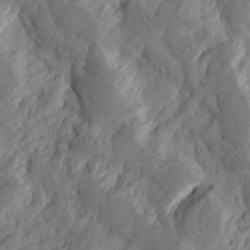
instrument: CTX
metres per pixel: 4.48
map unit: Htu
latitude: -3.0486
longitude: -178.5735
